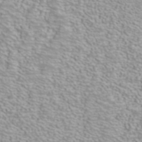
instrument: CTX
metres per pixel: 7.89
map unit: ANa
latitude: 39.8583
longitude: 23.6155
